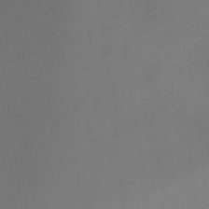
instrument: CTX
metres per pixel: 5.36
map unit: Ht
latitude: -3.3131
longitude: -28.1011
